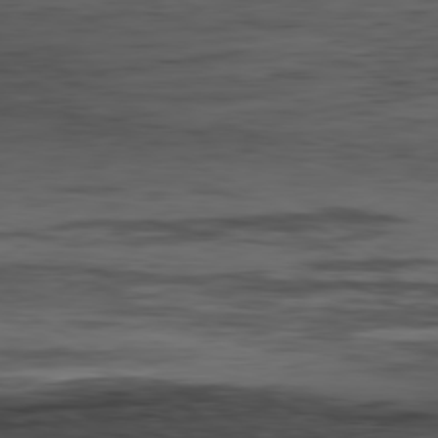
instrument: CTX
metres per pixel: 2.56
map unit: Hpe
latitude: -80.8408
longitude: 16.1228
